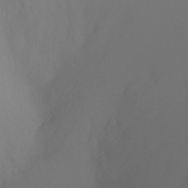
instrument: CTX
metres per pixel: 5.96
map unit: Ht
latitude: -4.8030
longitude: -26.7624
